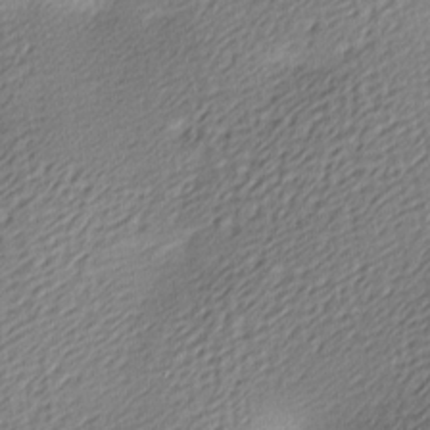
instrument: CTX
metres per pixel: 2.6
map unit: lAa
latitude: -9.5966
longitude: -126.7057
